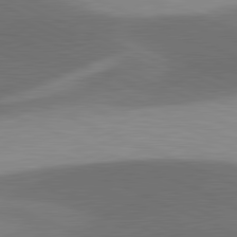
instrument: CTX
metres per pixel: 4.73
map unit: lApd
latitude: 81.5938
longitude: 137.5588
